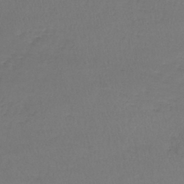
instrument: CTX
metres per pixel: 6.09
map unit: lHb
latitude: -43.2564
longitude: 73.2754
